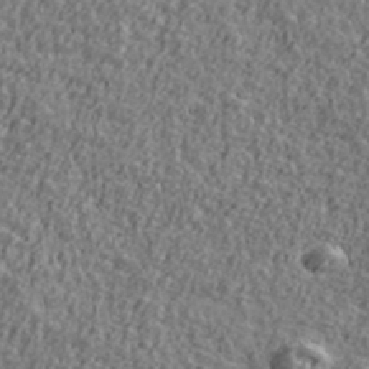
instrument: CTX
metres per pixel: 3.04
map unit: Ave
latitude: 41.7260
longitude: -111.8206
